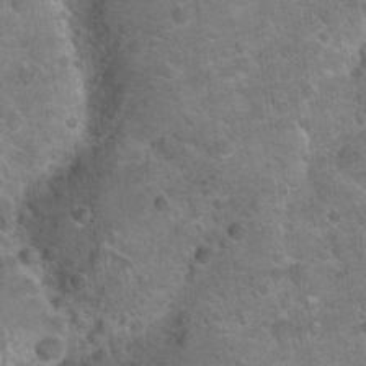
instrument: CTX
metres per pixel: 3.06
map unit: Hto
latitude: 21.2537
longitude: -49.0458
